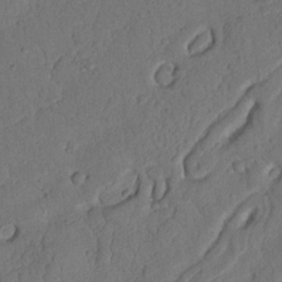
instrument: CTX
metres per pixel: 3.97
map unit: Nhu
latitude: 20.8002
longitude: -75.2348
